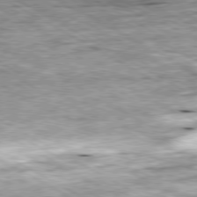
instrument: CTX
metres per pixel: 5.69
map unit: Ap
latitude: -80.7841
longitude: -90.2523
